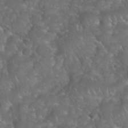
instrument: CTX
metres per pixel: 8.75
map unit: eHh
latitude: 39.5749
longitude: -58.2712
